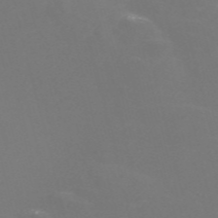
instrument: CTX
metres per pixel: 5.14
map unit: Nve
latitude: -56.9919
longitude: 52.5195
